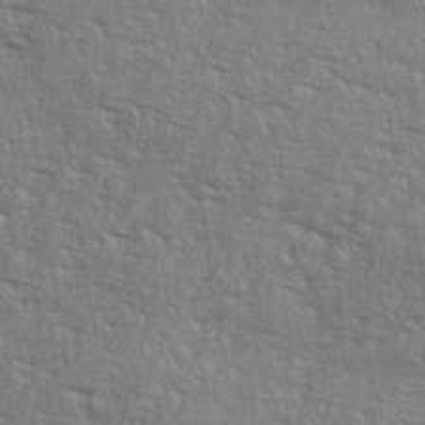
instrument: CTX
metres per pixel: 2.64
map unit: eHh
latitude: 36.4034
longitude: -132.7813
